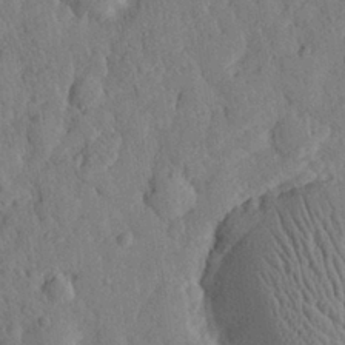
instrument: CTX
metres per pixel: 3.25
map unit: eHh
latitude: 28.4790
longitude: -76.0444
